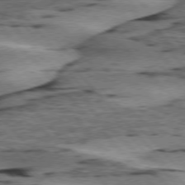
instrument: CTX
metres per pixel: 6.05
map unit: lApd
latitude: 75.9150
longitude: -78.1767
